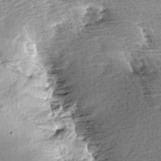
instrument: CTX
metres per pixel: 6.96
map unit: Aa
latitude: 6.6113
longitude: -137.3860
